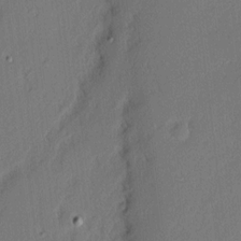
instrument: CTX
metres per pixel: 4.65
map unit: eHh
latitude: 3.0836
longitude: -76.6868
